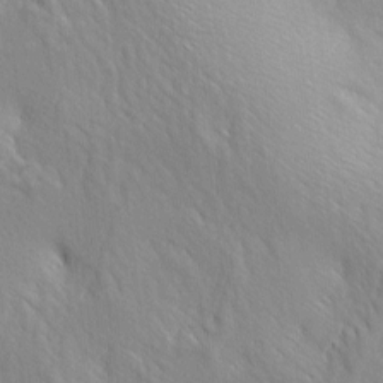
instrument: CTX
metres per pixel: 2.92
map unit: lAa
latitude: -4.9352
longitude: -121.8206
